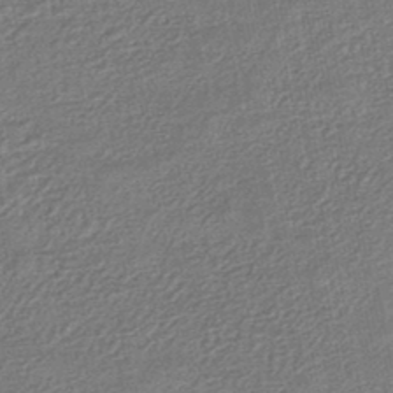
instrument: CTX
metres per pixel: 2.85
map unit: HNhu
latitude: -46.7652
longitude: 102.2362
